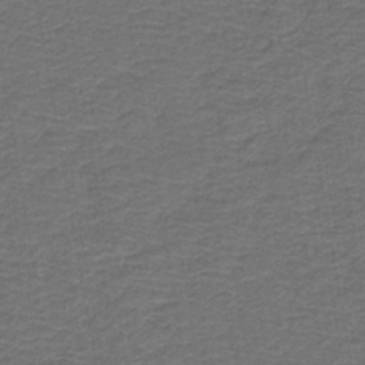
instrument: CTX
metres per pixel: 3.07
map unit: HNb
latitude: -42.6896
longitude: 51.0675
